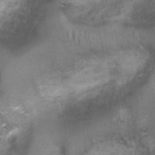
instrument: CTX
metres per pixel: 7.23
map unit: Nhu
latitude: 1.3103
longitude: -18.0255
